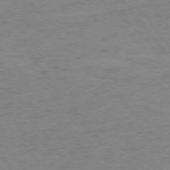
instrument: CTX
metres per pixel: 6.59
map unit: Ap
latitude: -75.7289
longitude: -82.1011
